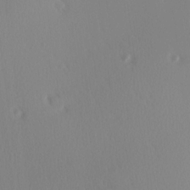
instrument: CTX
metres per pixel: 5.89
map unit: Hve
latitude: 13.1214
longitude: -91.0836
